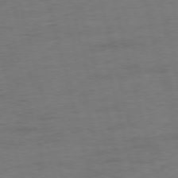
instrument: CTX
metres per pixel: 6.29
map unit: Ap
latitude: -75.4644
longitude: -74.1389
